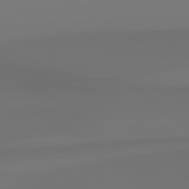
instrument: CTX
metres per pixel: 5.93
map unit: Hpe
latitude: 78.3090
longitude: -133.9717
